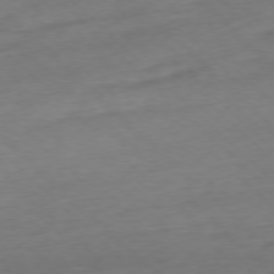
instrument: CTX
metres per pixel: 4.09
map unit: Ap
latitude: -77.6155
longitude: -98.2711
